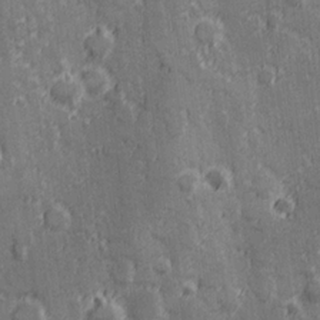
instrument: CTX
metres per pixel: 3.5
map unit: Hve
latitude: 25.1970
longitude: 146.5573
